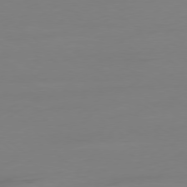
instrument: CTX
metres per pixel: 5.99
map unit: Ap
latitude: -79.2942
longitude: -65.4615
